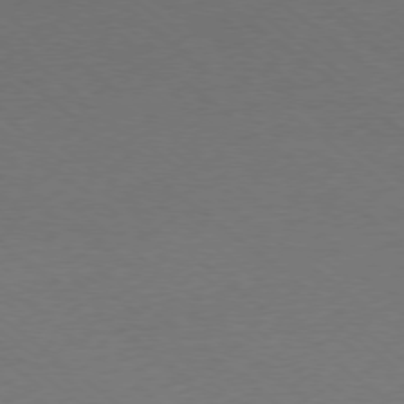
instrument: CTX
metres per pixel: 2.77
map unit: Ap
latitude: -77.9367
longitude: -95.9906
